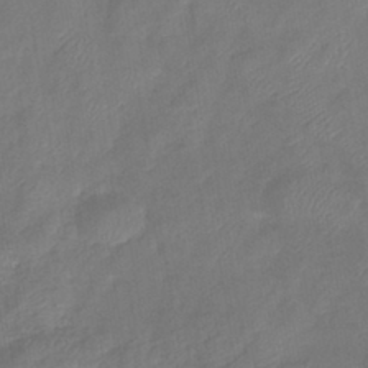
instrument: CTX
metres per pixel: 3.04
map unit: eHb
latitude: -41.3509
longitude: 81.4266
